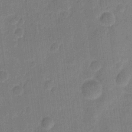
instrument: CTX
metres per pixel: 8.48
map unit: eHh
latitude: 9.5938
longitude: -66.5167
